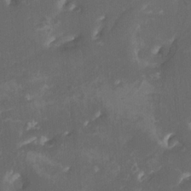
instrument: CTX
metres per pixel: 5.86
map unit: Htu
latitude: -11.3132
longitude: -73.6694
